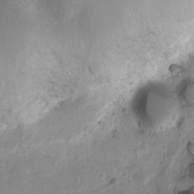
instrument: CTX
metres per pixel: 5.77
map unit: Ht
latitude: -2.4251
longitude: -29.9906
